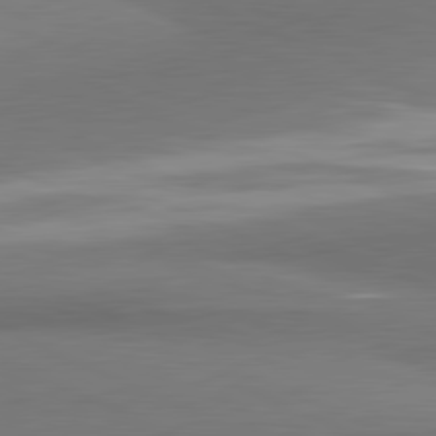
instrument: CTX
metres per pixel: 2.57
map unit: lApd
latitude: 81.4237
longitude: 163.5777
